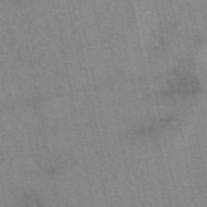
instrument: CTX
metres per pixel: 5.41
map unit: eAb
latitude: 50.2900
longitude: 111.8989
